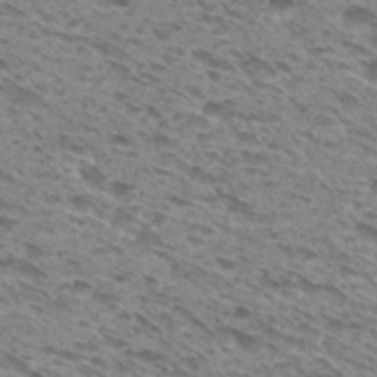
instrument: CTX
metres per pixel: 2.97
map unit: Hto
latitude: 30.3090
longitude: -46.1011
